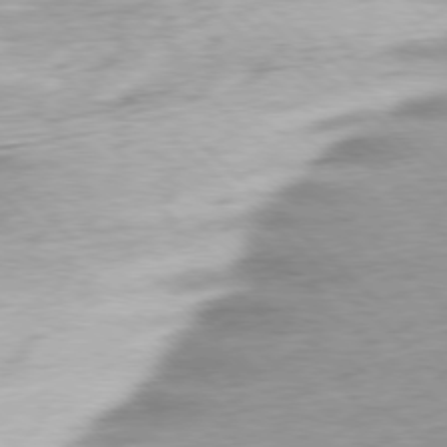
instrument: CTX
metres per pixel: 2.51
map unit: Ap
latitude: -78.3684
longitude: -72.3279
